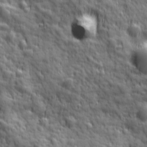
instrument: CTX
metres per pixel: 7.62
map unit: Ave
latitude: 19.3481
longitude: -132.5357
